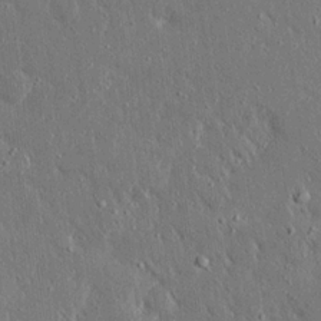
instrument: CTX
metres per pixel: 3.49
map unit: Ave
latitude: 16.9325
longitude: -140.0633
